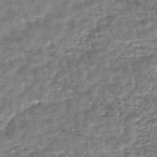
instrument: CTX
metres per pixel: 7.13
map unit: HNhu
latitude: -44.0850
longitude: 105.7099
